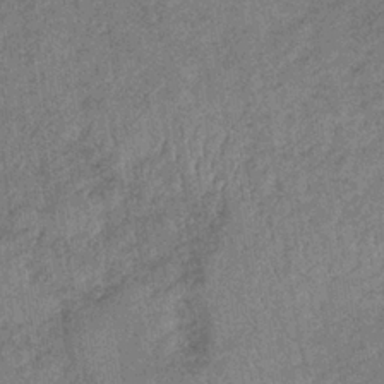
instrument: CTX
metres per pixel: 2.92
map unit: lHb
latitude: -35.2376
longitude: 68.4440
